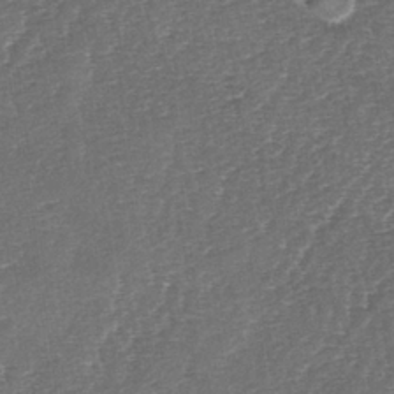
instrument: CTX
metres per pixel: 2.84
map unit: lAa
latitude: -2.7085
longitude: -128.3089
